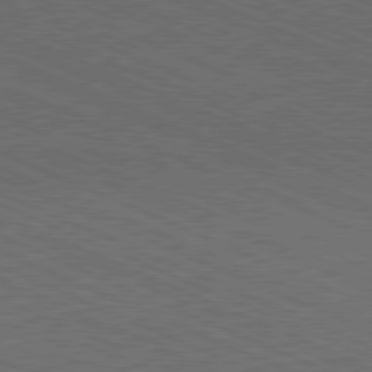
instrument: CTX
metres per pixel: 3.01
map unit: Hpe
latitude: -82.1417
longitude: 19.4643
